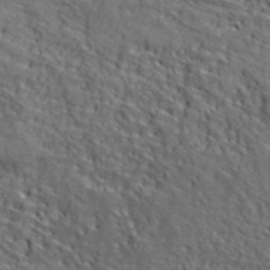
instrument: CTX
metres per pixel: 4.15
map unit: lHvf
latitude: 39.7638
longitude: -86.6868
